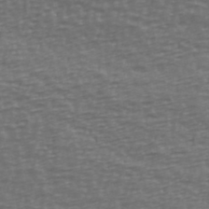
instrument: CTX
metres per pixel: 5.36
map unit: Ave
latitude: 39.2348
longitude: -113.9717
